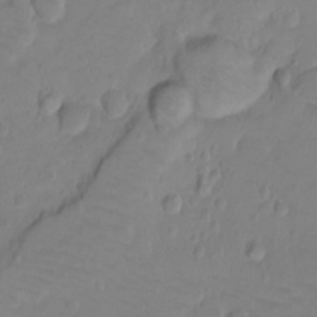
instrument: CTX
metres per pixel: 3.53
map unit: Ht
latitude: -9.1053
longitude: -36.1578
